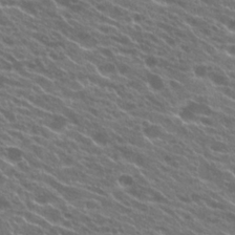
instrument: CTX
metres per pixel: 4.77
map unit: Hto
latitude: 24.1766
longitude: -37.4993
